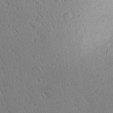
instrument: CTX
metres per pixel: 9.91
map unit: Aa
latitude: 26.1578
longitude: -148.1200
